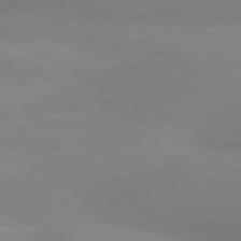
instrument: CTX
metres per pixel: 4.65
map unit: lApd
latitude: 80.6679
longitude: 127.3698
